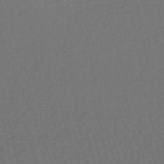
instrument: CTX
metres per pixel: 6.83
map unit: lHb
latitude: -47.1809
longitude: 65.1620
